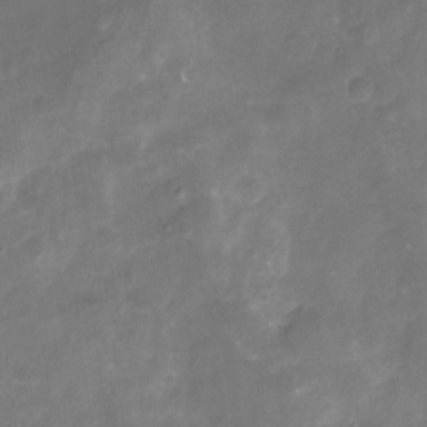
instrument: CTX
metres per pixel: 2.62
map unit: Nhu
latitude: -16.7275
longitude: -56.9891
